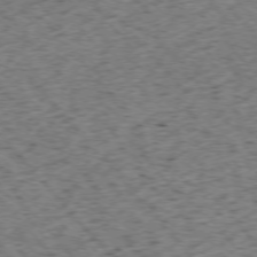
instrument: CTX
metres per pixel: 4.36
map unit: Ap
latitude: -75.8990
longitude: -62.1389
